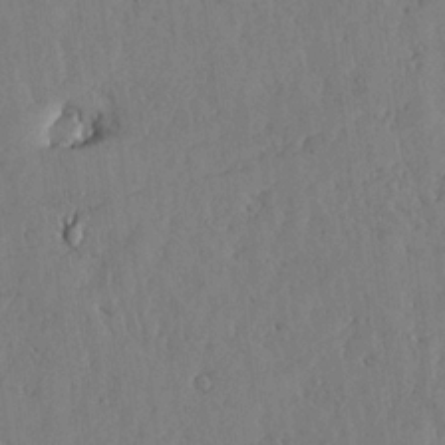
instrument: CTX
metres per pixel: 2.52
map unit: lHvf
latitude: 19.0458
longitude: -116.1956
